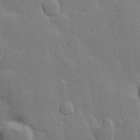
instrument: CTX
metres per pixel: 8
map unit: Hve
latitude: 23.4237
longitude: 148.6897
